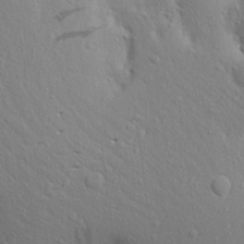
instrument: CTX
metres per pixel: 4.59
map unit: Aa
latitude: 23.8961
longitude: -147.0270
